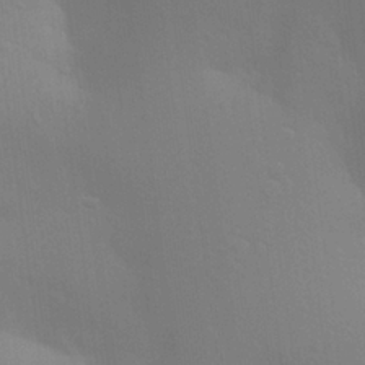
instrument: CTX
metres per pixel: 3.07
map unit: Aa
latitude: 24.8569
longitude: -145.4426
